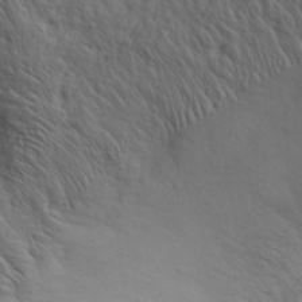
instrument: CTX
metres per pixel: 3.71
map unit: eHh
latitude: 30.5168
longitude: -69.1214
